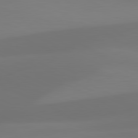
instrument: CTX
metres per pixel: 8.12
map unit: lApd
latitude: 81.4426
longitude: 128.7274
